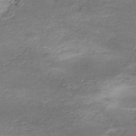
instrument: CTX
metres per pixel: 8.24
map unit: Nhe
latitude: -48.1606
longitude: -171.1970
